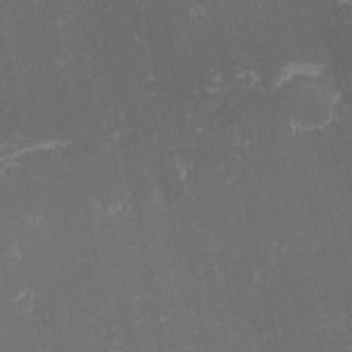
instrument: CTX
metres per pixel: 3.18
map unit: eHh
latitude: -1.9179
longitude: -81.1403
